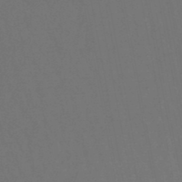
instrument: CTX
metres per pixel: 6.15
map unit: lHb
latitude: -47.8611
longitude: 80.3495
